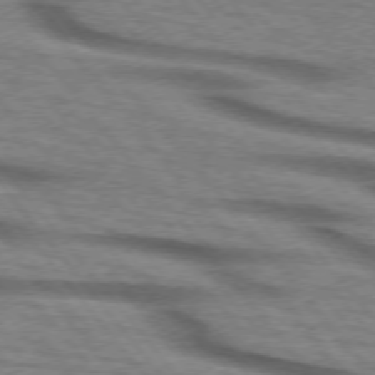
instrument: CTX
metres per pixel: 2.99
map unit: lApd
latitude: 73.6505
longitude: -72.1011
